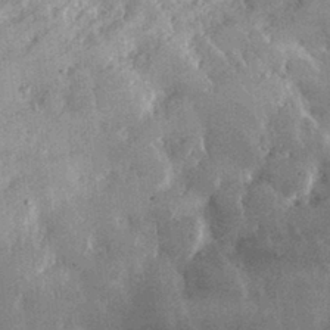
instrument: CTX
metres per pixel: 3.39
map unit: lHvf
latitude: 32.9703
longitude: -90.8569
